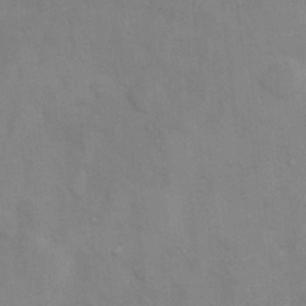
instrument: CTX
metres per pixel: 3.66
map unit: Nhu
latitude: 5.9717
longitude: -24.1766
